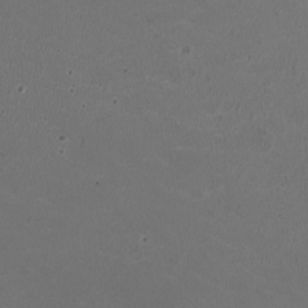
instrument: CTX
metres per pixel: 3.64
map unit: HNhu
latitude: -2.5573
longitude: -2.7246
